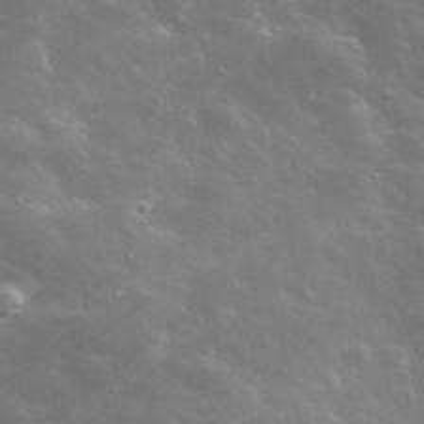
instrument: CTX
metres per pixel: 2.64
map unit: lHvf
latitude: 36.8380
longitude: -90.3467
